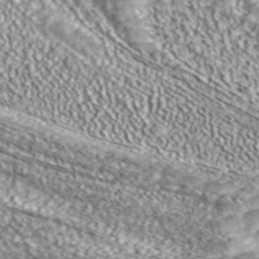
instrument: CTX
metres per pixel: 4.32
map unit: ANa
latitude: 43.3671
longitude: 36.4251
